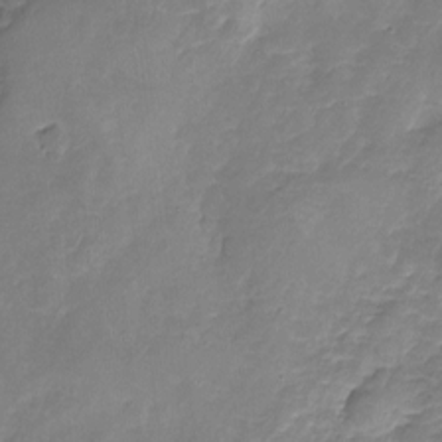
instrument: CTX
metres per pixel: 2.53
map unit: Nhu
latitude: -17.8045
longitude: -57.3481
